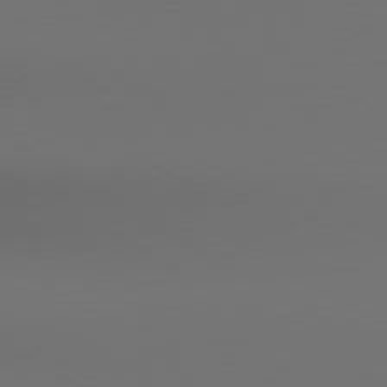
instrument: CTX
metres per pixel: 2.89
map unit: lApd
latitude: 80.4601
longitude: 155.0298
